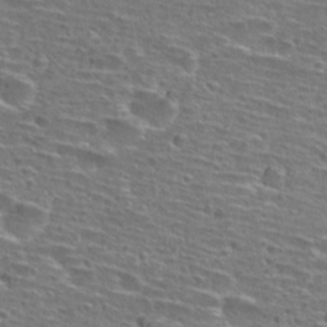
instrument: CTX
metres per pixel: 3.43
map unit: Hto
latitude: 28.4223
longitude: -48.6113
